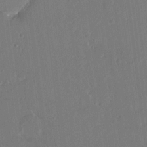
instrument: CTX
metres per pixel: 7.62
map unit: HNhu
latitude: 7.2915
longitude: 3.6154
